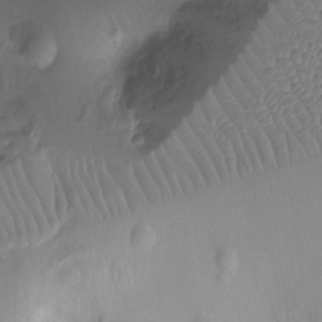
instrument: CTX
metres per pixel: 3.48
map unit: Ht
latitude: -8.5574
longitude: -24.0255
